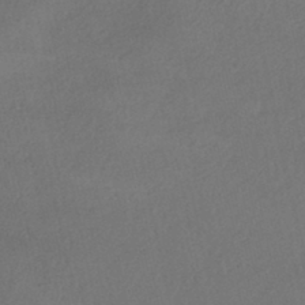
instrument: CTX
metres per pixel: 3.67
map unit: eHh
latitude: -42.6518
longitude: 122.8597
